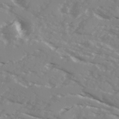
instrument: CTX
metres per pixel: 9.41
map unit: Ave
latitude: 17.5749
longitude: -129.3104
